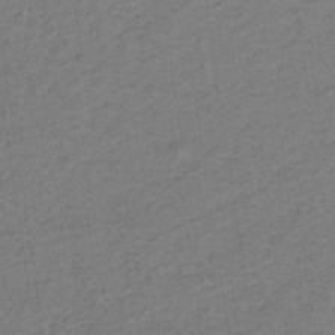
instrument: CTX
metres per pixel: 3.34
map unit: lHb
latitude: -33.0109
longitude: 64.9353
